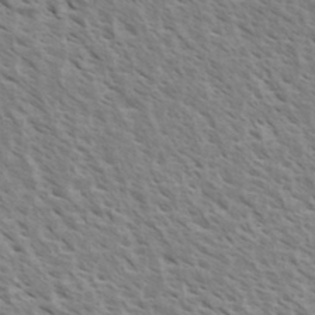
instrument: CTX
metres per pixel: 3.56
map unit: eHh
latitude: 33.9717
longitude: -140.5923
